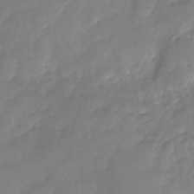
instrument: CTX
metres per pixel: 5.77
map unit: Nhu
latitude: -28.4629
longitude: -61.8583
